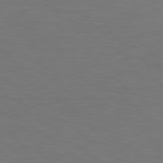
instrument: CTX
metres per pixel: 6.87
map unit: Hpe
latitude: 78.7813
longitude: -149.8394
